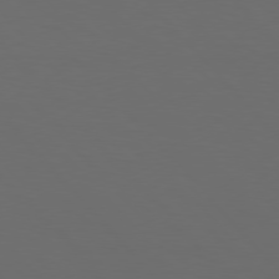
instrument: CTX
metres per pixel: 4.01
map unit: Hpe
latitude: 76.9702
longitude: -166.8191
